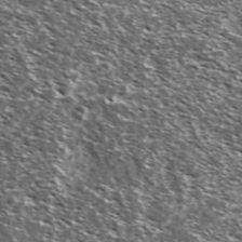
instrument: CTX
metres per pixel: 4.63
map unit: Ave
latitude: 37.5560
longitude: -108.5734
